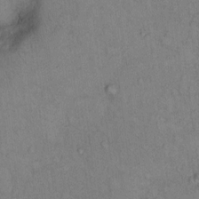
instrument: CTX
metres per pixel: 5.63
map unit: Hto
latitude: 11.6127
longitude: -60.7246
